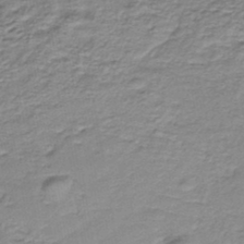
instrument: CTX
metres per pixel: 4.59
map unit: lHb
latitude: -36.2361
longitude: 58.7652
